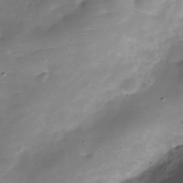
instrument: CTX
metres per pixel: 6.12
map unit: Hve
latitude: -30.0661
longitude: 91.2754
